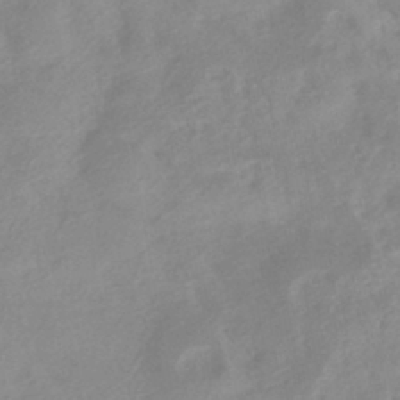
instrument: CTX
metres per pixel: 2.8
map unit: HNhu
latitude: -42.1227
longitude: 91.1243
